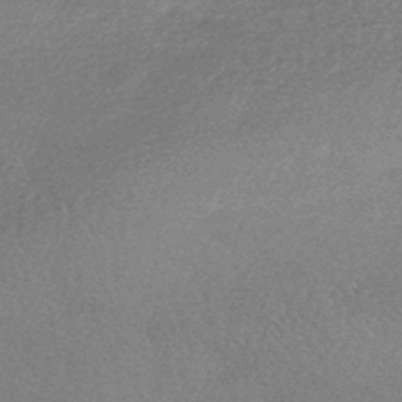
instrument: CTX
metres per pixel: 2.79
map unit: HNhu
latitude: -43.8233
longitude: 93.0297
